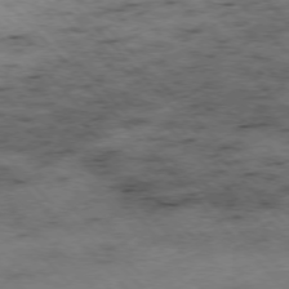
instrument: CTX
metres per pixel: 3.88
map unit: Hpe
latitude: -76.8597
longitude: -16.5924
